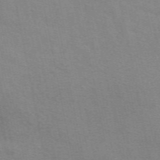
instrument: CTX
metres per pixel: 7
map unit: eAb
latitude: 50.8002
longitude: 111.7099
